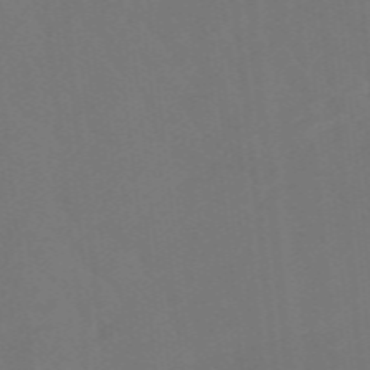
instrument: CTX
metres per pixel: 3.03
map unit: eHb
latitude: -49.1431
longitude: 83.8989
